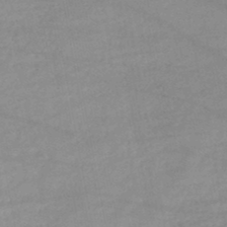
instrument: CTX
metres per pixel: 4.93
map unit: lHb
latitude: -46.1983
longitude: 62.0661
